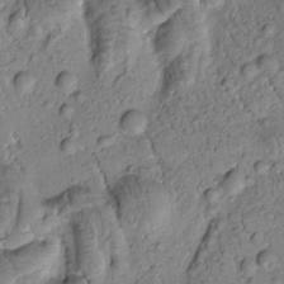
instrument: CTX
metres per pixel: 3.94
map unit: Htu
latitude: -1.7478
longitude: 173.6155
